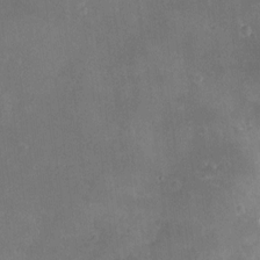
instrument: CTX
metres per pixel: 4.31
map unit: HNhu
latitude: 5.8961
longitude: 3.3698
